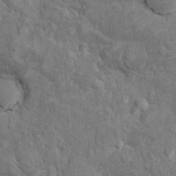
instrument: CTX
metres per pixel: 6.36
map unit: Hto
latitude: 10.3845
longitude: -37.0080
